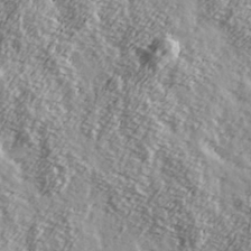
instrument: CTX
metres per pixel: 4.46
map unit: Hve
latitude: 32.0255
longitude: 150.0283
